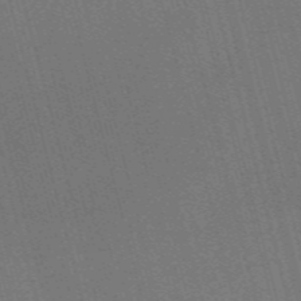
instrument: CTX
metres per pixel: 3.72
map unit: Nve
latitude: -58.2172
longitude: 62.4251
